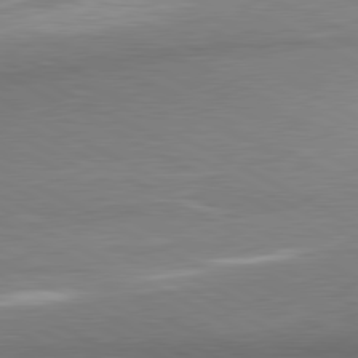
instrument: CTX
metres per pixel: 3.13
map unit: lApd
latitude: 80.7624
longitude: 165.3510
